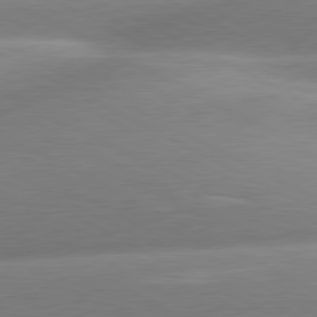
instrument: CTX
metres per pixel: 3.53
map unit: lApd
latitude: 80.4979
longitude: -159.1781
